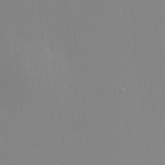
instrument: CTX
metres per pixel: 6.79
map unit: HNhu
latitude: 7.8772
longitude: 11.7667
